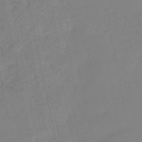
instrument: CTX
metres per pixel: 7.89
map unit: lHb
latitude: -49.5588
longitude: 80.7086
